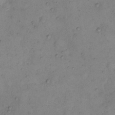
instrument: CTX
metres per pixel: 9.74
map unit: eHh
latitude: 10.6491
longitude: -62.6302
